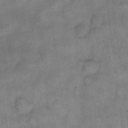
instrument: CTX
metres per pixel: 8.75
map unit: eHh
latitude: 13.6127
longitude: -65.1970
